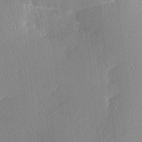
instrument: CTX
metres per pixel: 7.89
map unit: Nhu
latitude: 2.8380
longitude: -75.8961
